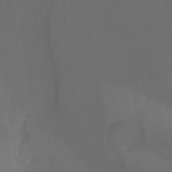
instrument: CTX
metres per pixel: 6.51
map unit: Hto
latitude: -7.7666
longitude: -44.3278
